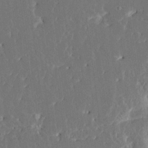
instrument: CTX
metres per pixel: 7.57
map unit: HNhu
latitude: 5.3671
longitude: -6.3278
